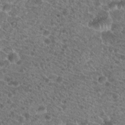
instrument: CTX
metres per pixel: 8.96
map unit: Hto
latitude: 19.8772
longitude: -41.1970
